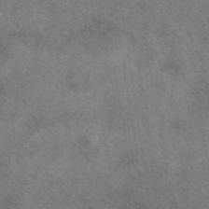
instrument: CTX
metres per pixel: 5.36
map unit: eAb
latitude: 41.5749
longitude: 109.6155
